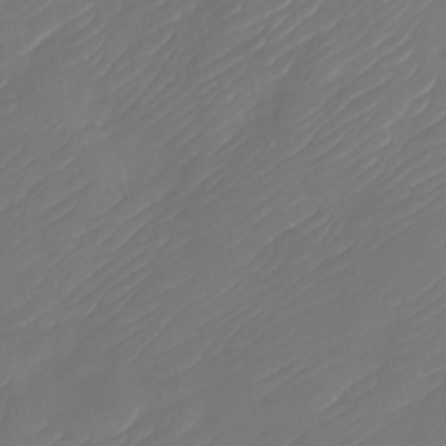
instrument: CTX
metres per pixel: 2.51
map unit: Nhu
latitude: -30.3684
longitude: -71.8583
